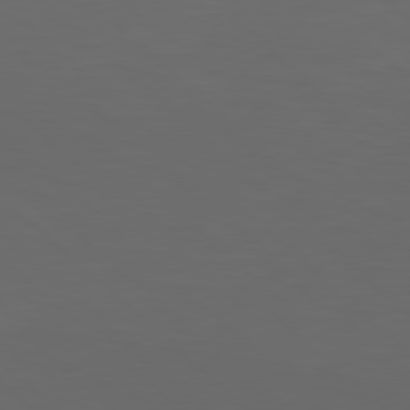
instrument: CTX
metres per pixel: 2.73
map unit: Hpe
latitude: 77.7449
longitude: -124.8002
